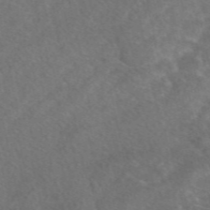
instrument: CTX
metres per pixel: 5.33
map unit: eAb
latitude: 48.4034
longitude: 118.2362
